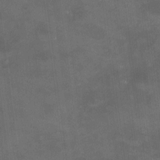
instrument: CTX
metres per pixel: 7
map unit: HNhu
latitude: 10.3278
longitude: 11.1242
